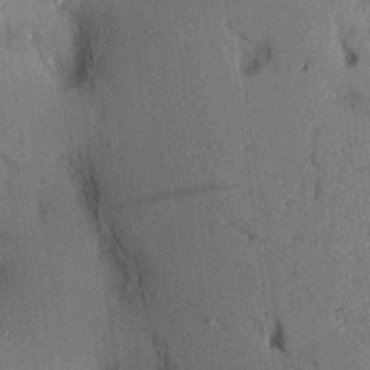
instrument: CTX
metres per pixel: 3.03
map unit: Aa
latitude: 16.6302
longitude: -148.2711
